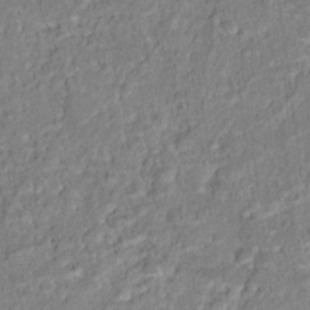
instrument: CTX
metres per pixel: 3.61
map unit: Hto
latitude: 16.6679
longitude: -40.2333
